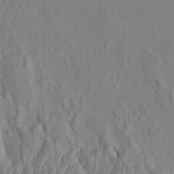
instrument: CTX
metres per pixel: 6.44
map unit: HNhu
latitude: 5.3671
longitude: -6.6868
